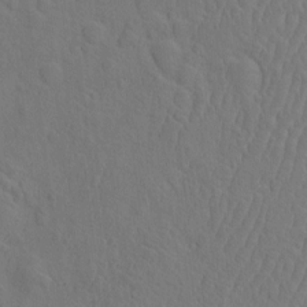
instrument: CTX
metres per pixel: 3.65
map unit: eHh
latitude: -2.6140
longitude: 18.8408
